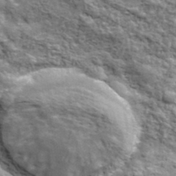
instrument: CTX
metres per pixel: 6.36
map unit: lHvf
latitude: 37.7072
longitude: -88.6491
